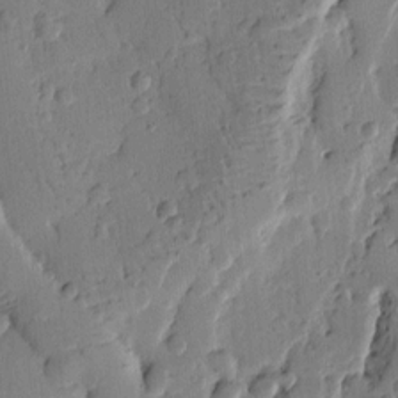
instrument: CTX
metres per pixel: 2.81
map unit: Ht
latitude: 9.7639
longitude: -77.8772
